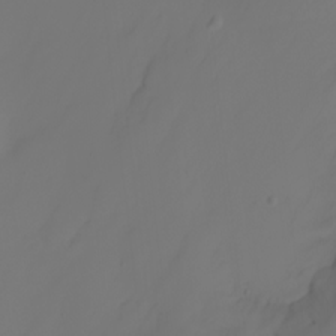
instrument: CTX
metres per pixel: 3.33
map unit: Nhu
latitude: -7.0675
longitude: -83.1403
